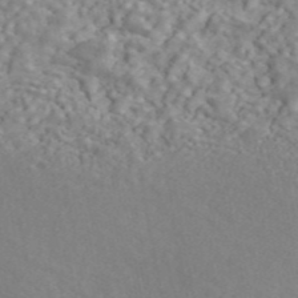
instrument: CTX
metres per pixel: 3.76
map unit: ANa
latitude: 45.6883
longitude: 23.7100
